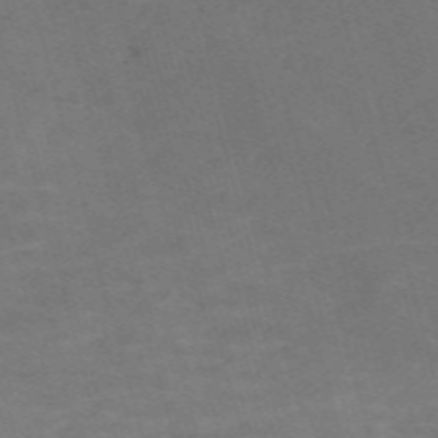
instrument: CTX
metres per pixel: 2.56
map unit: Nve
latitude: -59.6910
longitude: 57.1998
